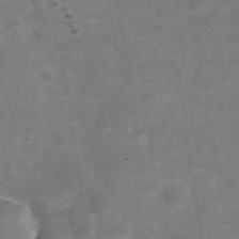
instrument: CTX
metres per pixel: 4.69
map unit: Hve
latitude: -30.0094
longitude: 93.7478
